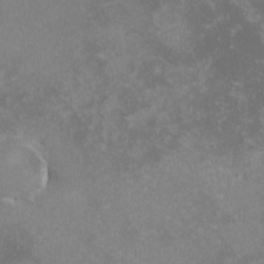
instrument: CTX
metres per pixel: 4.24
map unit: lHvf
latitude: -13.1620
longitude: -99.7827
